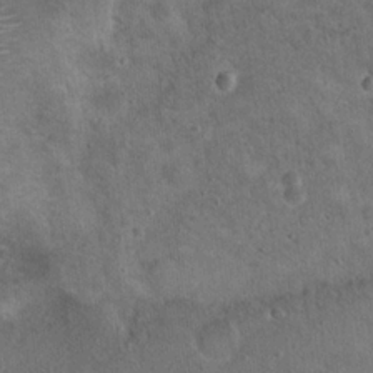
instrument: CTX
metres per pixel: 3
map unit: Nhu
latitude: 18.4412
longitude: -29.8961
